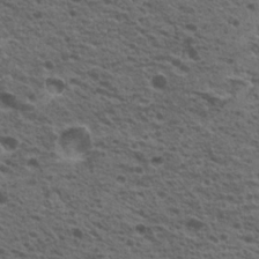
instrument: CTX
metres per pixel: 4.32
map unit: Nhu
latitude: 19.6505
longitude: -31.3293
